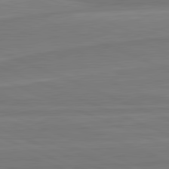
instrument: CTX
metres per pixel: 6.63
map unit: lApd
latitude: 82.0633
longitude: -173.5182
